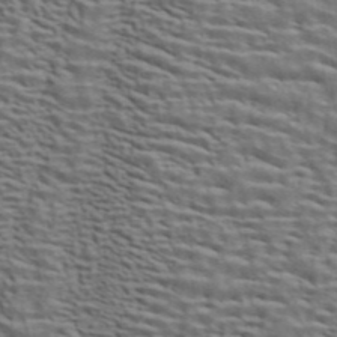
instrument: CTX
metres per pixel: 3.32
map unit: ANa
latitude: 44.8569
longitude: 38.2172
